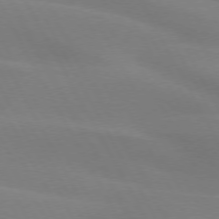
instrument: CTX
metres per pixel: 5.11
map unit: lApd
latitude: 73.6505
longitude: -48.2711
